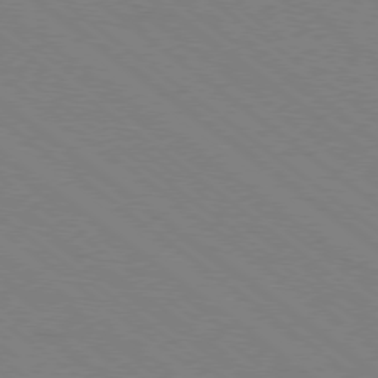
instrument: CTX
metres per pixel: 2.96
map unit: Ap
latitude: -78.8219
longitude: -64.3845
